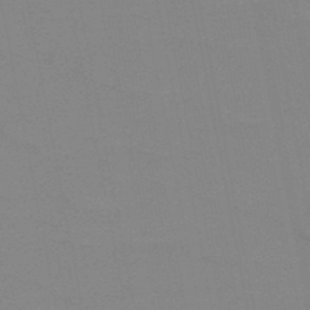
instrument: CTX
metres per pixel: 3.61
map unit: HNb
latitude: -48.8597
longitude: -49.6505
